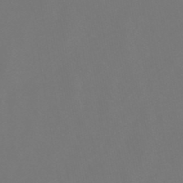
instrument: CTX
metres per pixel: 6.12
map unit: lHb
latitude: -47.2565
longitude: 72.2361
